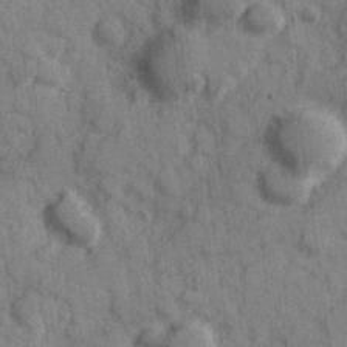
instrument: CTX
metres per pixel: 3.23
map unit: Hve
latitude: 25.4615
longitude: 147.5399
